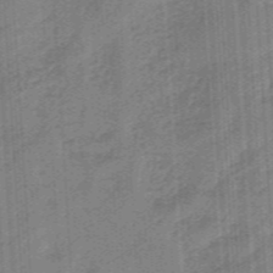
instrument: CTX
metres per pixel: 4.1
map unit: eHb
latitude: -46.3117
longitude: 83.7477
